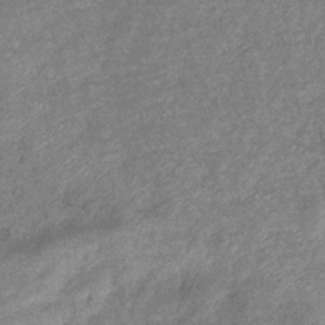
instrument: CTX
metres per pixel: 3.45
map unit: eHb
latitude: -39.3699
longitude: 80.0850
